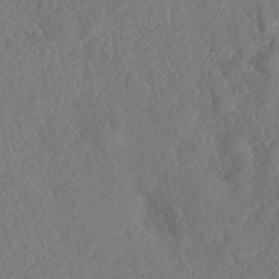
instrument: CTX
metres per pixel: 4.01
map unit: ANa
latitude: 40.1199
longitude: 18.6707
